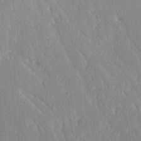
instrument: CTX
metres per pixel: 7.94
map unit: Ave
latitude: 20.6680
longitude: -136.7435
